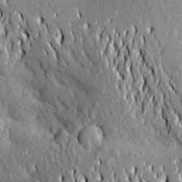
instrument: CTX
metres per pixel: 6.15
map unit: Aa
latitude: 20.4601
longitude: -149.9339
